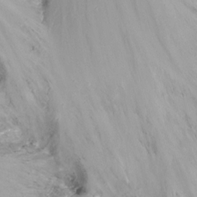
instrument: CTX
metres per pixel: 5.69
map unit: Nhu
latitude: -15.5210
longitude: -54.2711
